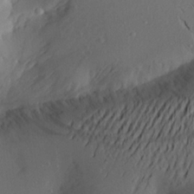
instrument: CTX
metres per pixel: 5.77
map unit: Aa
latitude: 21.1403
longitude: -145.0269
